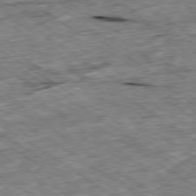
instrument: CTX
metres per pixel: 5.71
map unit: Ap
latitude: -79.6910
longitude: -86.9891
